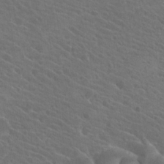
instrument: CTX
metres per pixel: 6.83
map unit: Hto
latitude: 23.6127
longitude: -39.8205
